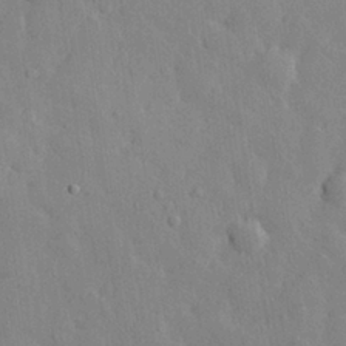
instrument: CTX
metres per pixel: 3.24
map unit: eHh
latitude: 28.7057
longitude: -78.8569
